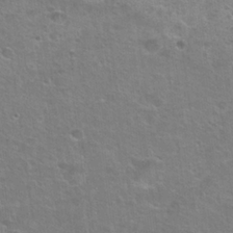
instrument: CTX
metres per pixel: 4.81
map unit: Hto
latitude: 24.2900
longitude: -50.4979
